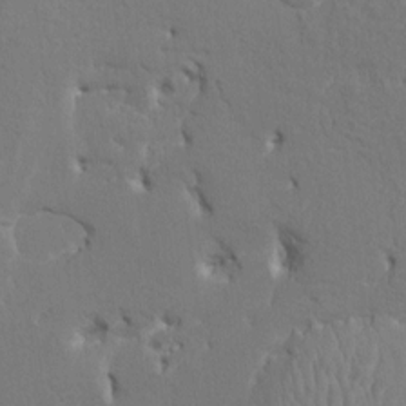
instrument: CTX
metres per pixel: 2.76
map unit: HNhu
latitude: 4.3278
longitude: -7.8772
